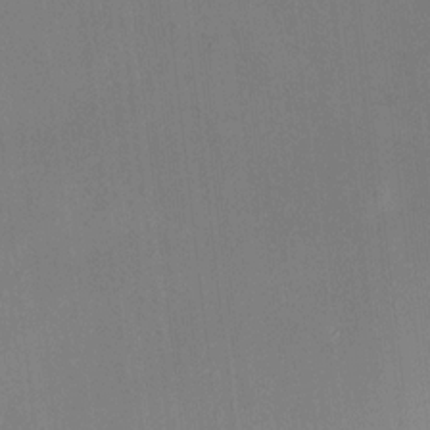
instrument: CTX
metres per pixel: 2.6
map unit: HNhu
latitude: 8.0822
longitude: 9.1620
